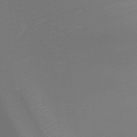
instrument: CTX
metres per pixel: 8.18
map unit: Nhu
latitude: -8.2739
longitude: -81.3671
